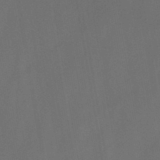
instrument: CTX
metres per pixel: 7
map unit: HNb
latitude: -45.4643
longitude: -39.6694
